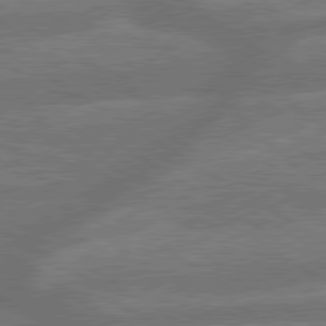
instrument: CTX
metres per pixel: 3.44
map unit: lApd
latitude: 79.6883
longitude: -165.6505
